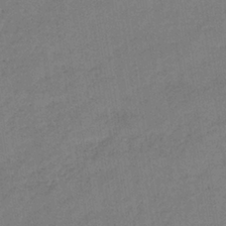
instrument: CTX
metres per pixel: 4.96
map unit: lHb
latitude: -37.5210
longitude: 71.1242
